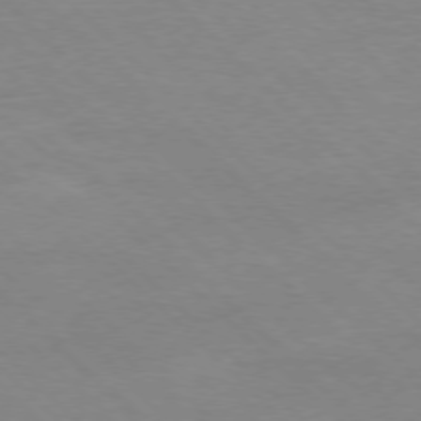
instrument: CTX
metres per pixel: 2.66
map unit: Ap
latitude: -77.7667
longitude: -87.0080
